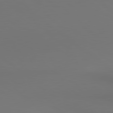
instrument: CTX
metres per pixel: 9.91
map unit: lApd
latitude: 80.6301
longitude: 154.1417
